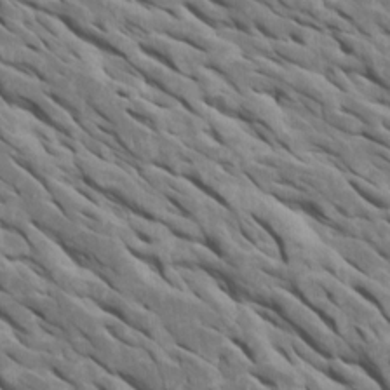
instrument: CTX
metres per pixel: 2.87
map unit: Htu
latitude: 1.1403
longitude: 145.5210
